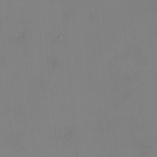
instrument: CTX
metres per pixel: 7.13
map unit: HNhu
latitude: 5.6505
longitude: 14.0472
